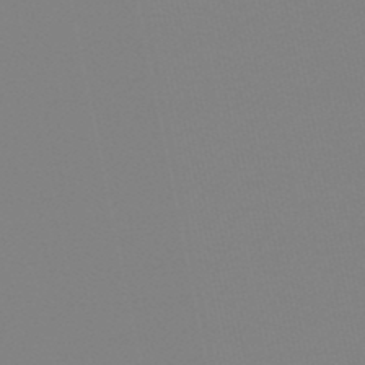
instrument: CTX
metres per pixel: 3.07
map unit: lHb
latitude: -48.9920
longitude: 79.9556
